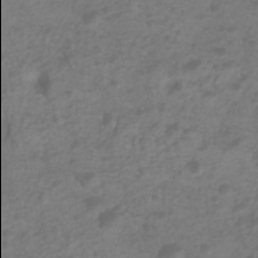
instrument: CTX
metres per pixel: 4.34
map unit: Htu
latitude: 2.2711
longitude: -21.9906
